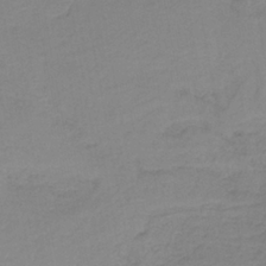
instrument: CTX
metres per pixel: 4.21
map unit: eAb
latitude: -35.9745
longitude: 51.9556
